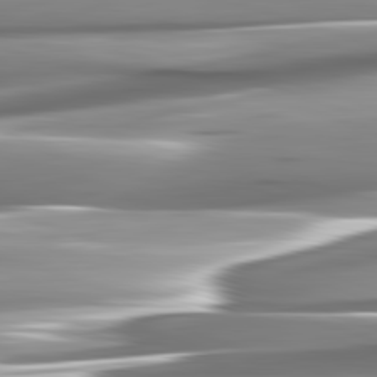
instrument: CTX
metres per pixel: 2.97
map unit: lApd
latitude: 82.5356
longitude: -140.7435
